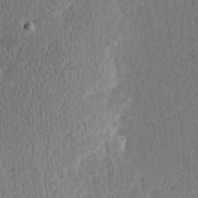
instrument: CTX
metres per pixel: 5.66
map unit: Hve
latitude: 27.0081
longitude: -93.5749
